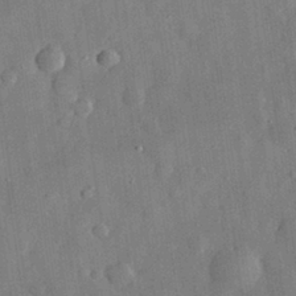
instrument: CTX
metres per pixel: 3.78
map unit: eHh
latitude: 30.0633
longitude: -75.1592
